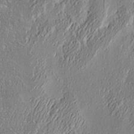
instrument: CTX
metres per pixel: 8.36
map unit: eHh
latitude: 3.4804
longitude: -77.9528
